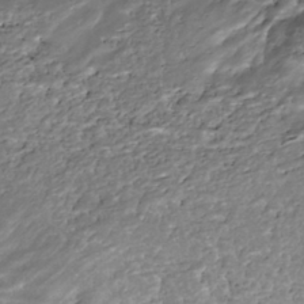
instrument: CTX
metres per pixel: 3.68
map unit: Nhe
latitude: -39.6533
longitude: -116.8380
